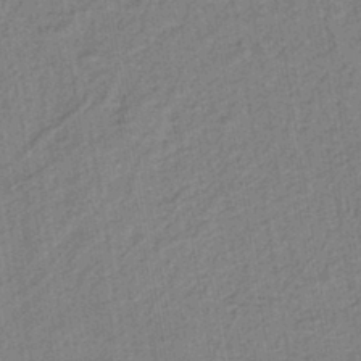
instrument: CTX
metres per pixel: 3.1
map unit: lHb
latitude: -41.2376
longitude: 62.6707
